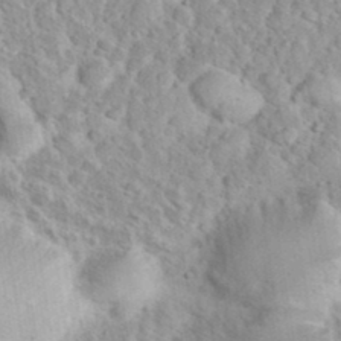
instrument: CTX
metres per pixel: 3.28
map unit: eHh
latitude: 36.4601
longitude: -61.1970
